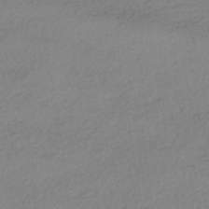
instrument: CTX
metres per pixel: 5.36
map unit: HNhu
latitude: -43.3698
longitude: 96.2740
